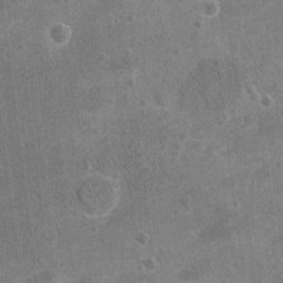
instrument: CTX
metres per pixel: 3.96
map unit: Nhu
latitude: -16.9920
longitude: -56.2144
